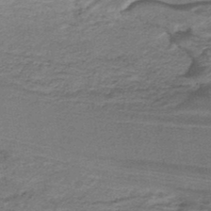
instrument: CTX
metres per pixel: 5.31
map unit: lHb
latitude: -39.0109
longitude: 54.7274
